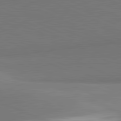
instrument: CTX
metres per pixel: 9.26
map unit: lApd
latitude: 81.9339
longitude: 153.8800
